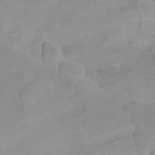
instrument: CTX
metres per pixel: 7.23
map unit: HNhu
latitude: -43.2187
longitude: 94.5573
